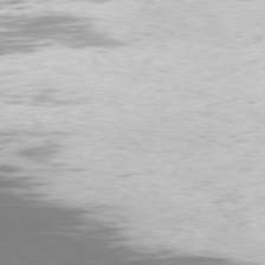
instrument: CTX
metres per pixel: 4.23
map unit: Hpe
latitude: 75.9150
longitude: -139.6127
